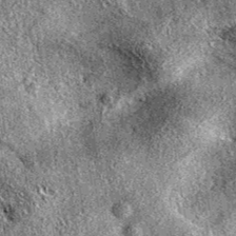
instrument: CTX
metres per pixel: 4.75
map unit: eAb
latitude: 37.4237
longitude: 110.8219
